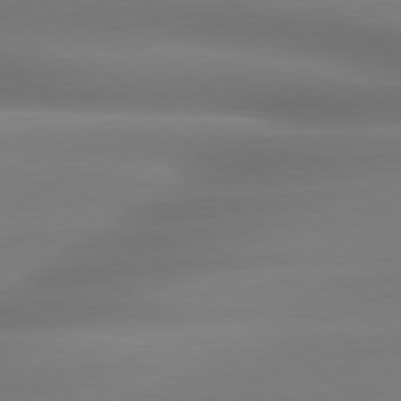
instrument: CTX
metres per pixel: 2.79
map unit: lApd
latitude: 79.4616
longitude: -134.1955
